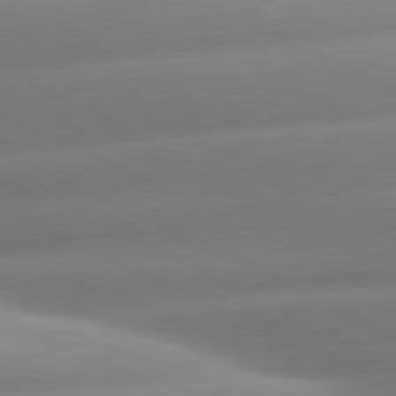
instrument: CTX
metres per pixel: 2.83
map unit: lApd
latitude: 80.6490
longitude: -159.8583
